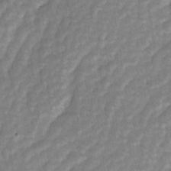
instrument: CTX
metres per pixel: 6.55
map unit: Ave
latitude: -1.5399
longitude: -113.6316
